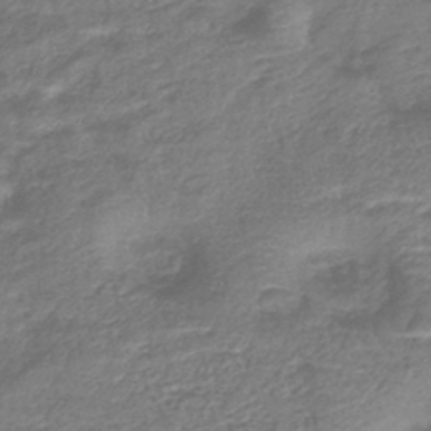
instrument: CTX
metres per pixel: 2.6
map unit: lHb
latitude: -42.7652
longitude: 79.0486
